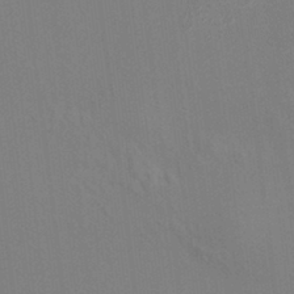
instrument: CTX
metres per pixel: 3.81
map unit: HNhu
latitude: 7.3293
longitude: 14.2740
